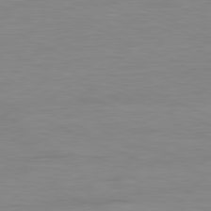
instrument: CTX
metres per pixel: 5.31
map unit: Ap
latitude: -81.5399
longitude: -76.3656
